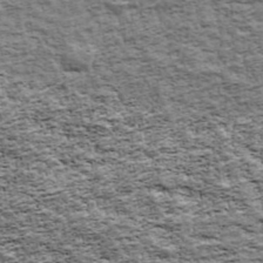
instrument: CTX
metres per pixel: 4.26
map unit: Ave
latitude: 42.8569
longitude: -111.6505
